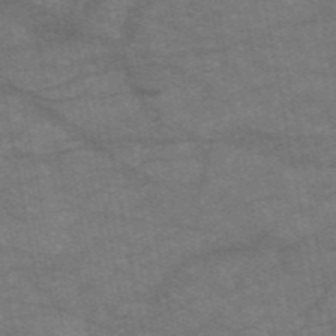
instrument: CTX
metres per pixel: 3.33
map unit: HNb
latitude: -55.1809
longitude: -40.1388
